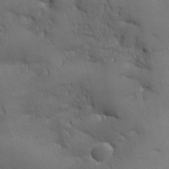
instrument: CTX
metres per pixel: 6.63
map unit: eHh
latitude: -2.7841
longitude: -81.3482
